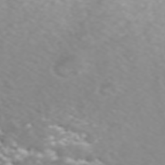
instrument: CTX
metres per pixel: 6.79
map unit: ANa
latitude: 45.3481
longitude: 21.9556
